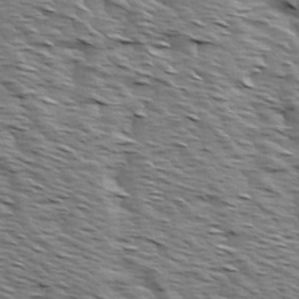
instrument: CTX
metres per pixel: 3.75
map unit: Ave
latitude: 14.6113
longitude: -103.6127
